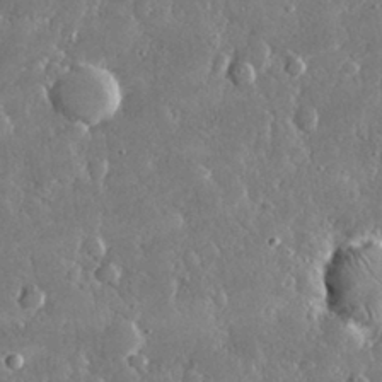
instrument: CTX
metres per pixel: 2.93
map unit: lHvf
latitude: 30.9514
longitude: -93.7449
